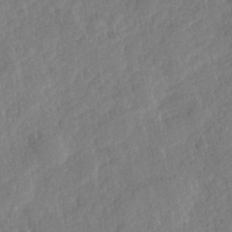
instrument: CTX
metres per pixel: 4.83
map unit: Hve
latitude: 24.7246
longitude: 144.0283
